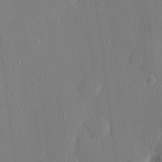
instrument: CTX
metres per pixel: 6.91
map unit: eHh
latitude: 5.2537
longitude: -72.6680
